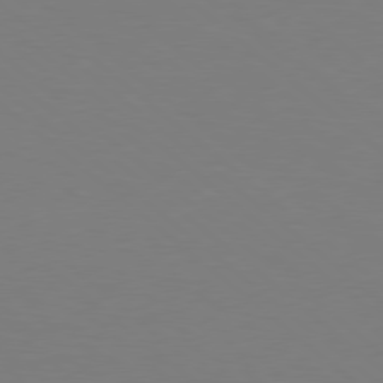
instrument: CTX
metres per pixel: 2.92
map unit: Hpe
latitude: 78.0255
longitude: -172.7813
